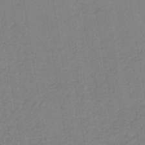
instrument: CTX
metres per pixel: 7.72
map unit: lHb
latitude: -41.4454
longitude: 60.7463
